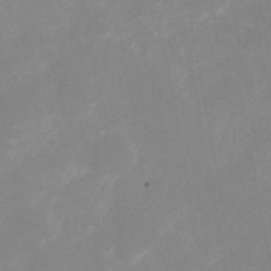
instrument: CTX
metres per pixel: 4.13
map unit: Nhu
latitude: -25.3132
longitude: -69.8772
